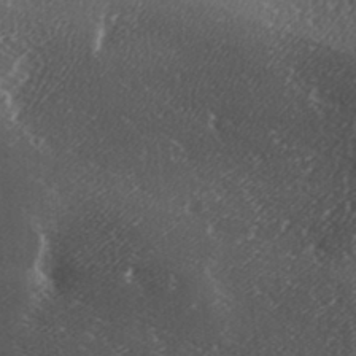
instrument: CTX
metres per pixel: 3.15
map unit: lAa
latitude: -6.5762
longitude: -123.8016
